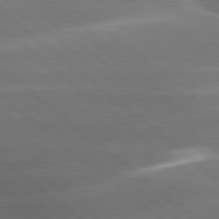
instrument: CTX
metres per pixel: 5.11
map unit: lApd
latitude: 79.6127
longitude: -117.2348
